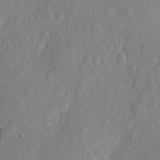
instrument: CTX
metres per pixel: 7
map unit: eHh
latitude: 5.9906
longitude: -73.3860
